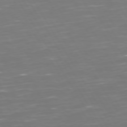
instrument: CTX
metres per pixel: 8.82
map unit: Hpe
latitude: 73.0081
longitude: -126.4601
